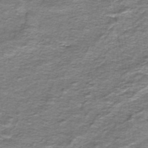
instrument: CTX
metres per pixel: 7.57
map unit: lHb
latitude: -40.5196
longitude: 56.2172
